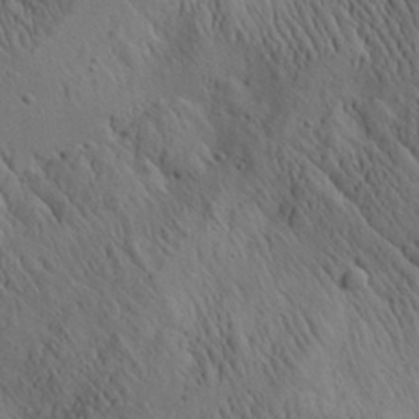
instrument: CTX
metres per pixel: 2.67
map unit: Aa
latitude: 26.4034
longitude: -141.4615
